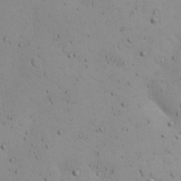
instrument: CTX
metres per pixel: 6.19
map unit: Nhu
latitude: 23.2537
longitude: -72.2523
